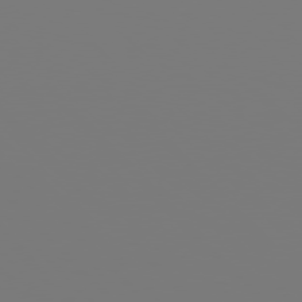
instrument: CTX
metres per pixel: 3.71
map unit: Hpe
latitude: 77.1025
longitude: -136.1011
